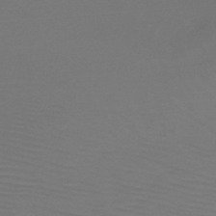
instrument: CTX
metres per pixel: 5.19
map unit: HNb
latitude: -47.9556
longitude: -43.8772
